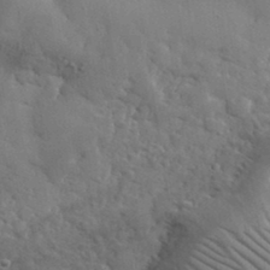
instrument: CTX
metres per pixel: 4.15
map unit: lHvf
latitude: 34.6679
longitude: -86.8758
